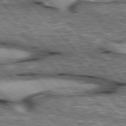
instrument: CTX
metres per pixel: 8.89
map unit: lApd
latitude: 76.8569
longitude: -49.7450
